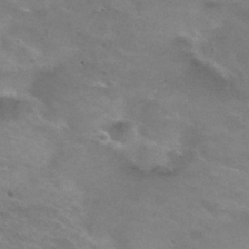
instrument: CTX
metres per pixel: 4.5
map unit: Hto
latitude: 30.8002
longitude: -47.5371
